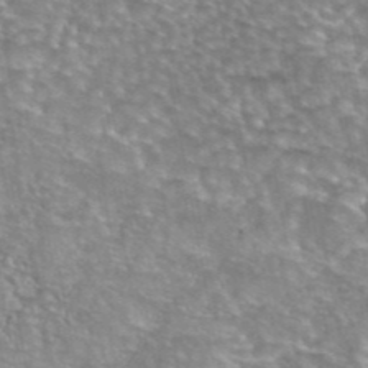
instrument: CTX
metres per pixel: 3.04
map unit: eAb
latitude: 44.3278
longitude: 103.8422
